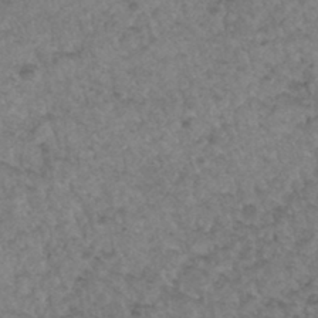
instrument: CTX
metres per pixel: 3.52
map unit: Hto
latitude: 32.7624
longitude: -49.5182
